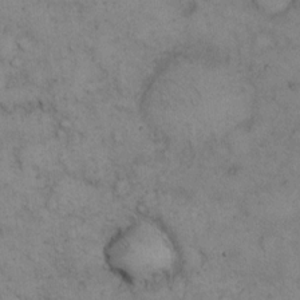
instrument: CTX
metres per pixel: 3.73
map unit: eHh
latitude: 14.4601
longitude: -63.5749
